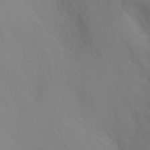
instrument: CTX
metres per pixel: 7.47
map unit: Aa
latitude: -6.5196
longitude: -85.1025
